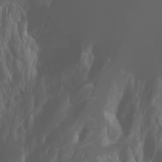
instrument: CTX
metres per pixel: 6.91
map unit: Htu
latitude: -1.4644
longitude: -75.3293
